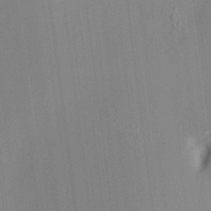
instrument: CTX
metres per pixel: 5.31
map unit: HNhu
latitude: 8.5168
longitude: 13.8234
